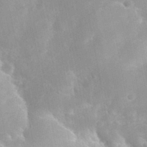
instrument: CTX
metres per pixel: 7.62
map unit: Hto
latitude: 36.0255
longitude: -46.4034
